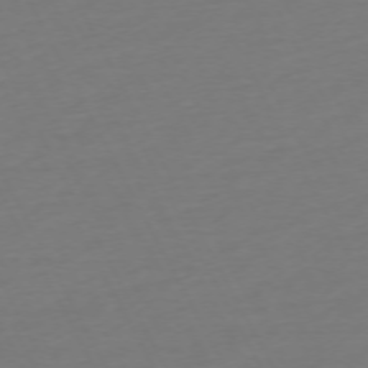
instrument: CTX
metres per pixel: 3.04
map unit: Ap
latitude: -73.9745
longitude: -69.8017
